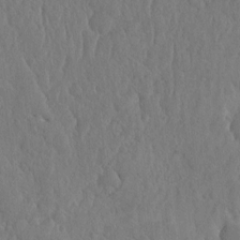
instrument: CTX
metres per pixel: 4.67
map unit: eHh
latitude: -2.2739
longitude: 14.7086
